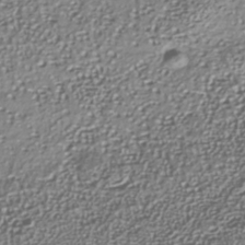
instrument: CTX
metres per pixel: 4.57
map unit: Nhu
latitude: -41.4643
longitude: -86.1200
